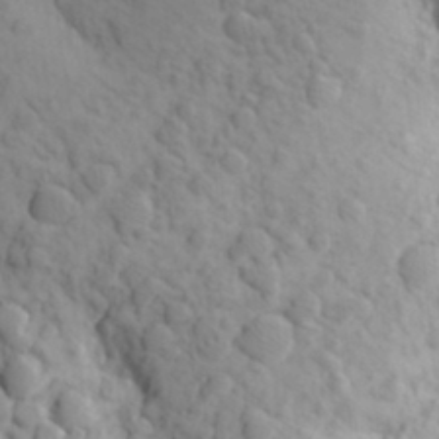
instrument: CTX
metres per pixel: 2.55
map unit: Aa
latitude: 26.7435
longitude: -149.4993
